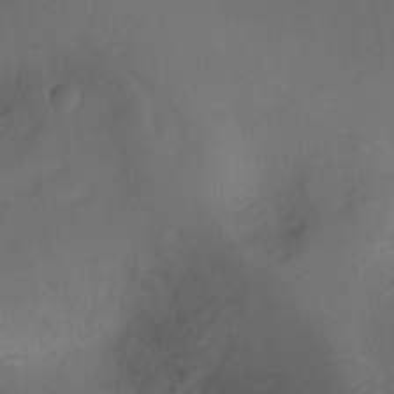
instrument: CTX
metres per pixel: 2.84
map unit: Ht
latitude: -10.7841
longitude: -28.2333
